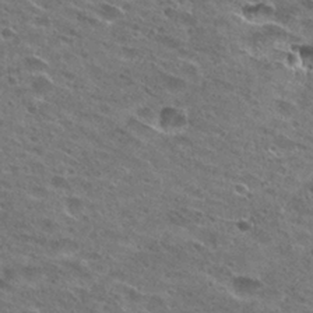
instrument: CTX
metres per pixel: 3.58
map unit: Hto
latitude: 26.6113
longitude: -43.6883
